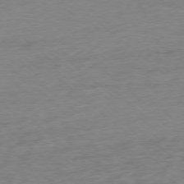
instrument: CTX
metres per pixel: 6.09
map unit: Ap
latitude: -77.9745
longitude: -80.2900
